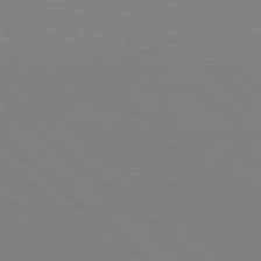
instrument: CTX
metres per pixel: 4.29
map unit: Hpe
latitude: 77.8205
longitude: -174.3467
